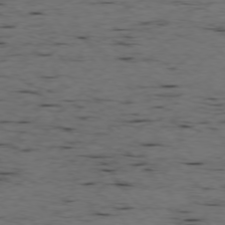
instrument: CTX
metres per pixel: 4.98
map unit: Ap
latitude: -76.4629
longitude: -90.7435
